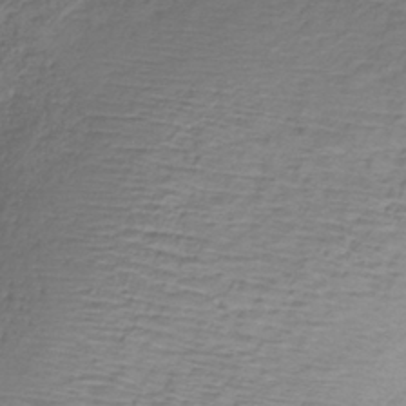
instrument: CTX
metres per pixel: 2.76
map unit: HNb
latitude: -34.0661
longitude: 56.3873
